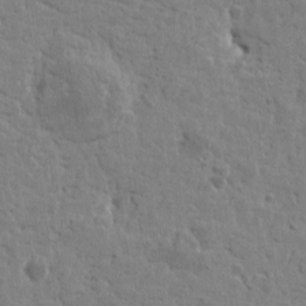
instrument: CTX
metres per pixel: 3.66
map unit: Htu
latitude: 0.1766
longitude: -178.2523
